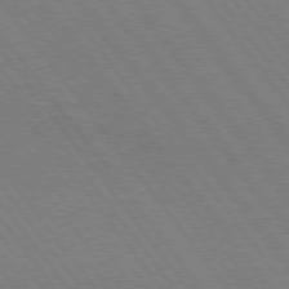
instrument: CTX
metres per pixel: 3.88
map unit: Hpe
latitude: 75.4615
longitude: -158.0255
